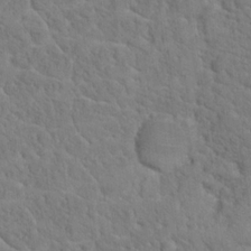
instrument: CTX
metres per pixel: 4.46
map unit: Hto
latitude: 18.5168
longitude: -35.0269
